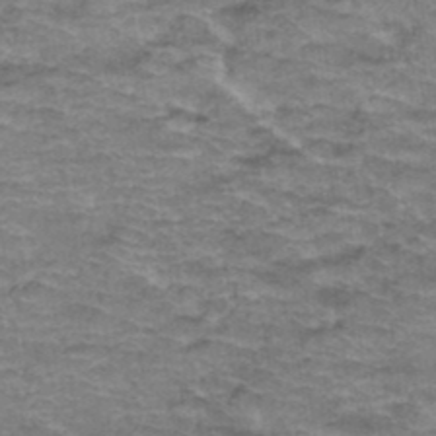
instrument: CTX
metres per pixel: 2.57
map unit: Hto
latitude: 37.6127
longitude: -43.3293
